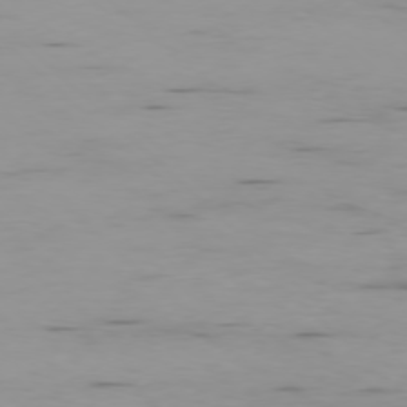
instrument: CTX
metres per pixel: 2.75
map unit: Ap
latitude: -77.4643
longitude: -81.7450
